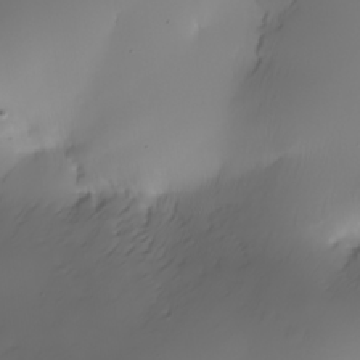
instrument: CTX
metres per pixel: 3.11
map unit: Nhe
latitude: -34.4818
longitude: -144.6490
